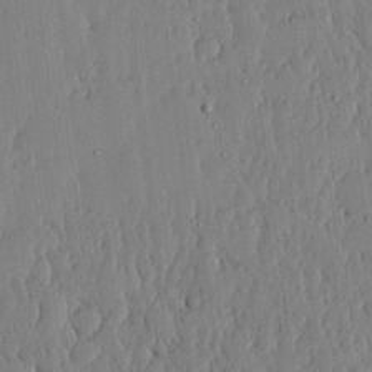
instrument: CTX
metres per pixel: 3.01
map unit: lHvf
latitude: 17.5749
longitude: -116.0444
